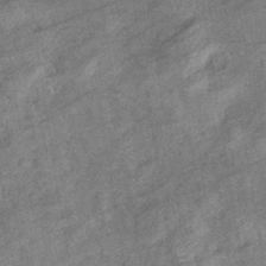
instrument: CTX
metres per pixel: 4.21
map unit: eHb
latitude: -38.2929
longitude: 77.5021
